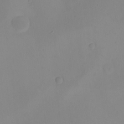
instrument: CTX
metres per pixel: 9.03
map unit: eHh
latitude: -9.2565
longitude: -66.4979
